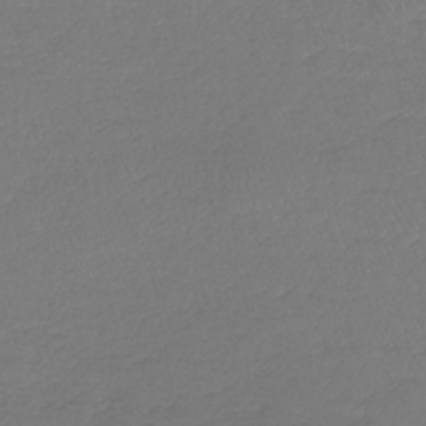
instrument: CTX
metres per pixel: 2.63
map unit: lHb
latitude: -42.0661
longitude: 72.5385
